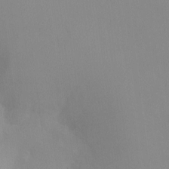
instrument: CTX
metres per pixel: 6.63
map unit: Ht
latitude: -8.4440
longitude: -34.0633
